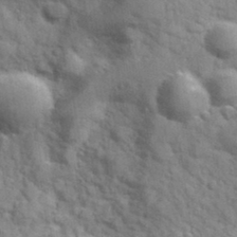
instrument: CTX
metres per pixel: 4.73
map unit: Hve
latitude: 31.9339
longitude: 151.4076
